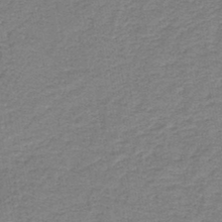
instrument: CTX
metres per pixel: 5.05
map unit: HNb
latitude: -44.3117
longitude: 49.8989
